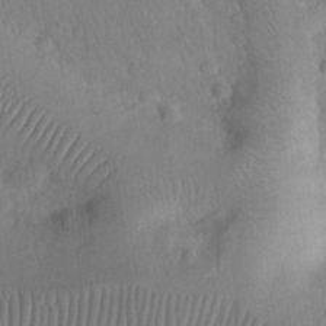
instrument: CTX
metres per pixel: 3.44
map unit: eHh
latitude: 25.2725
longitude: -66.3089
